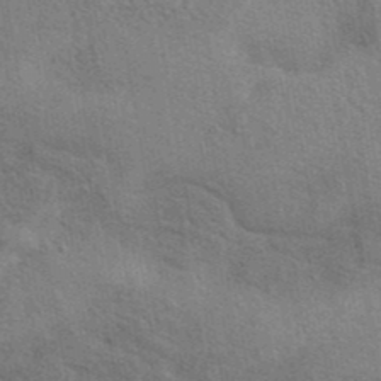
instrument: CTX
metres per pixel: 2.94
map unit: eAb
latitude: 41.3859
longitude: 103.5021
